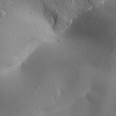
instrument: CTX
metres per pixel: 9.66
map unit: Aa
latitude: 31.8584
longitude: -143.4804
